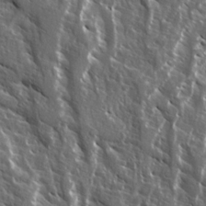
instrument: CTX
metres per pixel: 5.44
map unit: Ave
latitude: 14.9325
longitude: -133.0647
